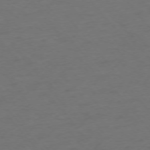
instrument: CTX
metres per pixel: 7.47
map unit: Ap
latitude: -75.4077
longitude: -66.5167
